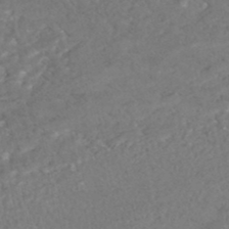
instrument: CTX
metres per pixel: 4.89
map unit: HNhu
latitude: -47.5966
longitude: 98.0472
